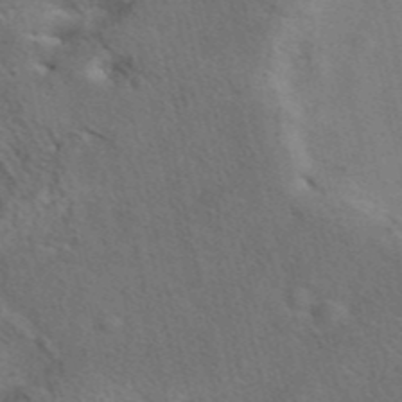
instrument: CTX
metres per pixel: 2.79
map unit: eAb
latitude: 42.1578
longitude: 108.7652
